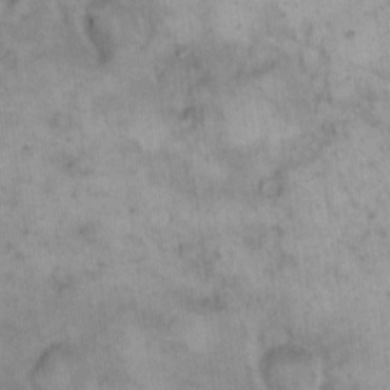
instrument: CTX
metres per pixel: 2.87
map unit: eHh
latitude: 15.1404
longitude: -66.4601
